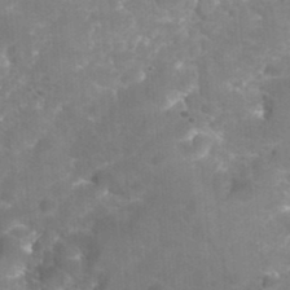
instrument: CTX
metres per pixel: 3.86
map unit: Hto
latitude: 36.0444
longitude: -46.7436
